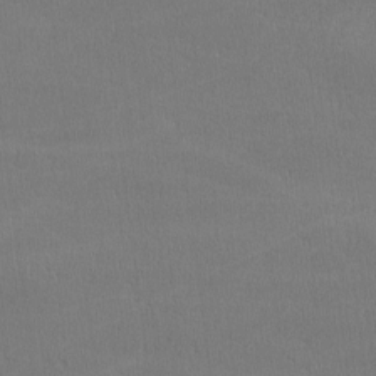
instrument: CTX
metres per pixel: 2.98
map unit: lHvf
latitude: -11.3888
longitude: -101.1403
